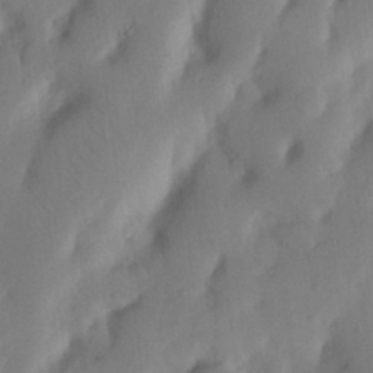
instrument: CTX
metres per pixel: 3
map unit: Nhu
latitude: 19.9717
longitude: -74.3467
